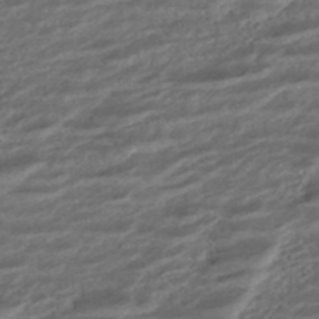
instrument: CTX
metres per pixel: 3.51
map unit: ANa
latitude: -44.9920
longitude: 105.4832
